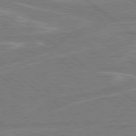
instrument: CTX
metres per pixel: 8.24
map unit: Hpe
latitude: 78.7058
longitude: -129.7449
